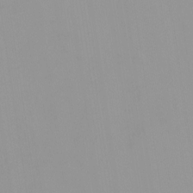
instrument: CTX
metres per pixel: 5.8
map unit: HNhu
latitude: -0.0472
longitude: -6.0444
